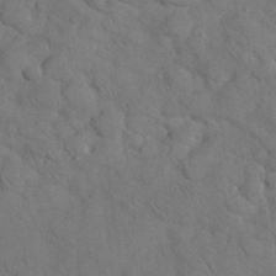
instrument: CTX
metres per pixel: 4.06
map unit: Nhu
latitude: 27.6316
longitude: -70.4034
